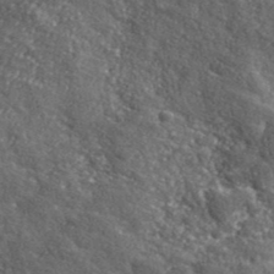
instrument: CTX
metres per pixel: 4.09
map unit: eHh
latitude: 42.2901
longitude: -90.5357
